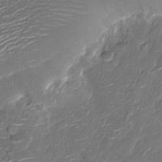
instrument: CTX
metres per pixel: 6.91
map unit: Nhu
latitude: -13.8234
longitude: -23.1970
